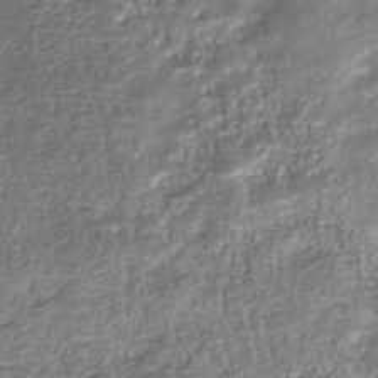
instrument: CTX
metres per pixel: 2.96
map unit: Nhu
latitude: -40.3495
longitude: -85.8961
